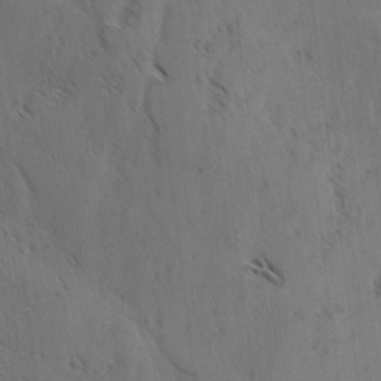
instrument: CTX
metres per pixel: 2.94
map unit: lAvf
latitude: -4.4818
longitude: -113.5560
